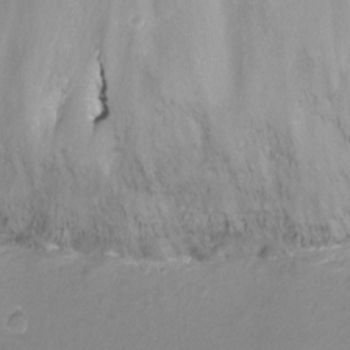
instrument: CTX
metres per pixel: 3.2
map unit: Nhu
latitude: -8.9731
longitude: -43.9906
